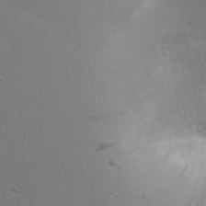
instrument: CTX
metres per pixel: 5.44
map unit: lAvf
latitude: 17.1970
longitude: -125.8583
